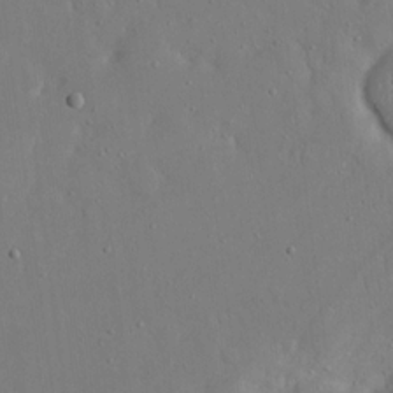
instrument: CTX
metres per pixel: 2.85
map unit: eHh
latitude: 16.1956
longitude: -70.9891
